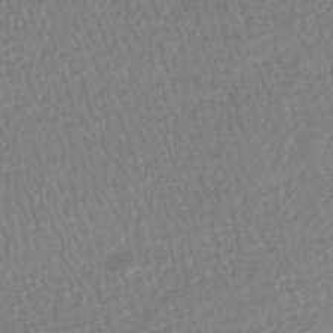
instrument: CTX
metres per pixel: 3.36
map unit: HNhu
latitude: -48.2362
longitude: 101.6721
